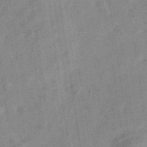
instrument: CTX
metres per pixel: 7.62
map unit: Hve
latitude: -31.1431
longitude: 92.0661
